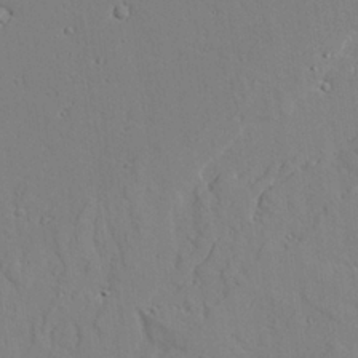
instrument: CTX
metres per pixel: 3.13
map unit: lAvf
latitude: 26.2145
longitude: -110.5357
